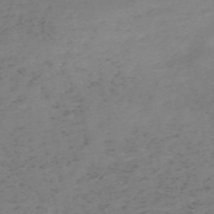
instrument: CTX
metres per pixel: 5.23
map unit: HNb
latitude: -55.1242
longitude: -48.8191
